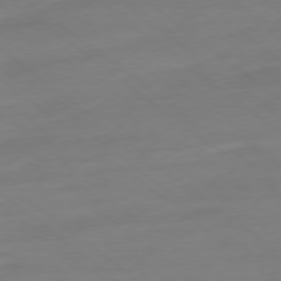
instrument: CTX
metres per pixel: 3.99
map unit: Ap
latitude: -78.6896
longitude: -98.6301
